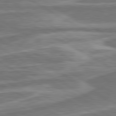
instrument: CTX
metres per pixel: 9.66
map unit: lApd
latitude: 80.5546
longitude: -177.8772
